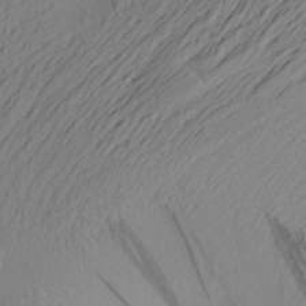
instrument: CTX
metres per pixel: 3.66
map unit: Aa
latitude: 24.4223
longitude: -145.8583
